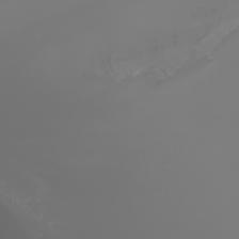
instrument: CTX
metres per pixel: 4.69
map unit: Nhu
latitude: -7.3887
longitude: -85.1592
